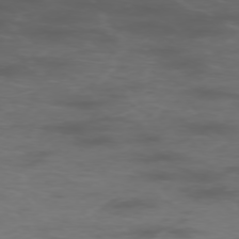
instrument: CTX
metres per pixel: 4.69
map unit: Hpe
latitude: -76.2173
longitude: -10.7435
